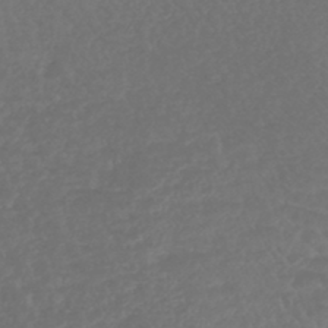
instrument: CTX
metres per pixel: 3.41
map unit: lHb
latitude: -43.2753
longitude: 75.7100
